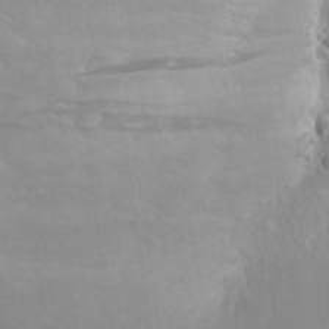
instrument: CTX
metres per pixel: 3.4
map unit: Aa
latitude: 24.1011
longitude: -147.4805
